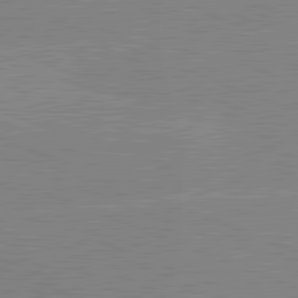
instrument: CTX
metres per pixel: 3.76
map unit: lApd
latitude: 81.6316
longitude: -158.1956
